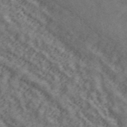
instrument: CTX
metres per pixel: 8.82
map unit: ANa
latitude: 45.1403
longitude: 45.1620
